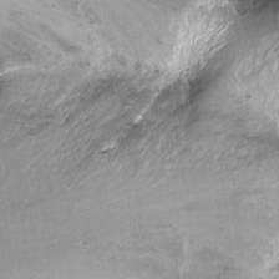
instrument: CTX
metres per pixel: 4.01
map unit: Ht
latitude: -15.8990
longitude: -41.7260
